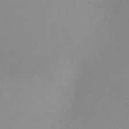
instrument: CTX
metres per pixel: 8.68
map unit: Ht
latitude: -8.1039
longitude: -20.0822
